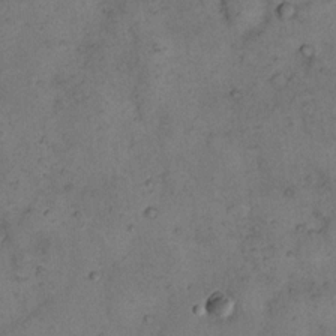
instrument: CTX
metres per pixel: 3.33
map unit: eHh
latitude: 15.2726
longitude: -63.4049
